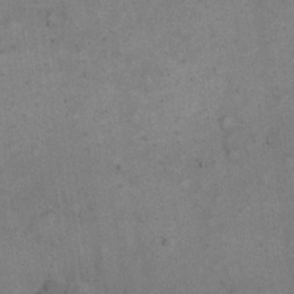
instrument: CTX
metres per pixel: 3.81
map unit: eHh
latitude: 20.3279
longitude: -61.8583
